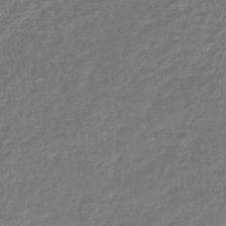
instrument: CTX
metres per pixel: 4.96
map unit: lHb
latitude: -43.4265
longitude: 72.1228
